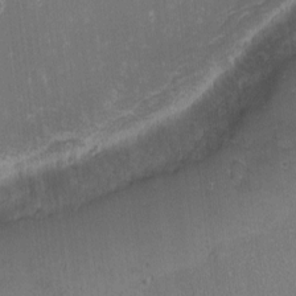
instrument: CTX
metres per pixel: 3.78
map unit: eHh
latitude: -1.9179
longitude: -80.5357
